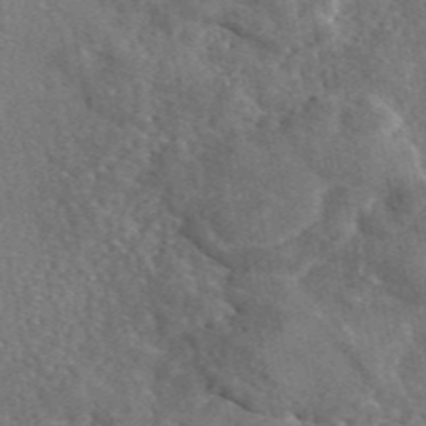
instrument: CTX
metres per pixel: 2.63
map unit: eAb
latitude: 45.9150
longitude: 113.1431
